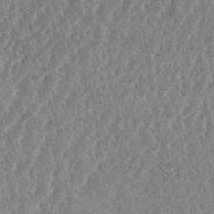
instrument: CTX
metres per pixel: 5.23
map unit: eHh
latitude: 34.7435
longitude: -134.2144
